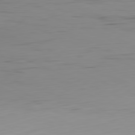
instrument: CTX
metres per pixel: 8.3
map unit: Hpe
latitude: -82.1228
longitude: 16.1039
